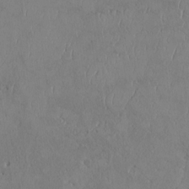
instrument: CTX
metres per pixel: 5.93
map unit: Htu
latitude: 2.7246
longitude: 148.4062
